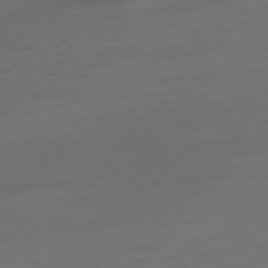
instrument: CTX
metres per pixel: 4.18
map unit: Ap
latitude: -78.2739
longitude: -69.6883
